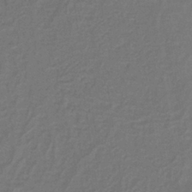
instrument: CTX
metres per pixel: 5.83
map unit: lHb
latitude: -38.6897
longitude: 58.0849
